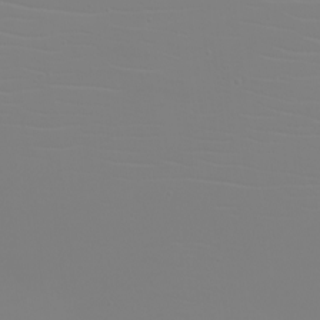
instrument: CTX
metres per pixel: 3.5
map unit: eHh
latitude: -5.6722
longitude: -83.9906
